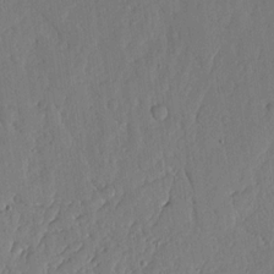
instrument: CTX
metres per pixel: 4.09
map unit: lHvf
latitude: 18.2144
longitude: -115.3859
